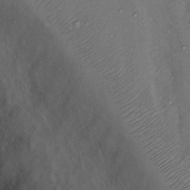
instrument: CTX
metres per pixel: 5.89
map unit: Nhu
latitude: 12.1200
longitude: -28.3278
